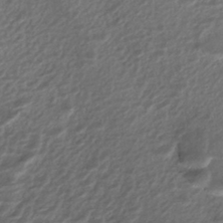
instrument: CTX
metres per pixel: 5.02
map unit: ANa
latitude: -44.8786
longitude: 106.3118
